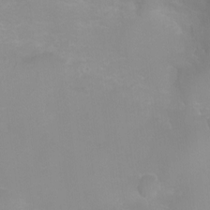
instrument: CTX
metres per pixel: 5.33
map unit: Ht
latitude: -0.6708
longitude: -19.4048
